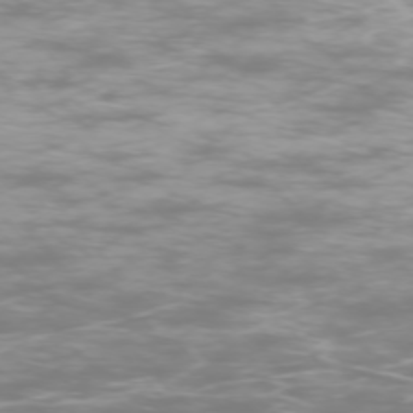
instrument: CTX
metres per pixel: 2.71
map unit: Ap
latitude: -75.0298
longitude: -76.6868
